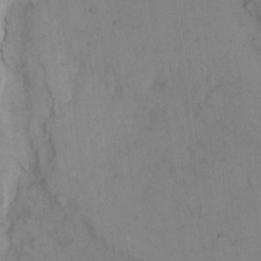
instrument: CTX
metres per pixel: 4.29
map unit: Hto
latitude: 11.9339
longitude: -60.8569
